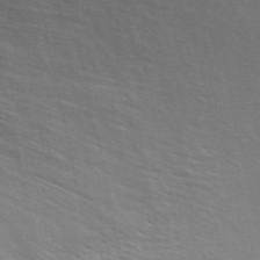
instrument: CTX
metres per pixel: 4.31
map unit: ANa
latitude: 48.8380
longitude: -76.5545
